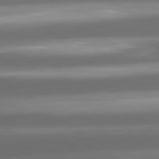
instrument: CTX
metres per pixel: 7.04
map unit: lApd
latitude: 81.0647
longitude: -143.5182
